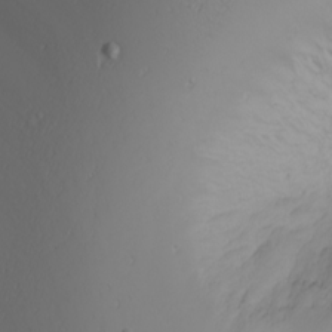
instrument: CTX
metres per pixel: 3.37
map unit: Nhu
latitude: -6.8408
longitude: -82.1199
